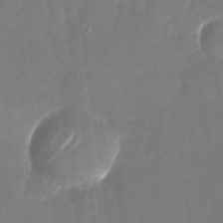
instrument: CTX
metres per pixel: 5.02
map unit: Nhu
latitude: -28.6141
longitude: -69.4616
